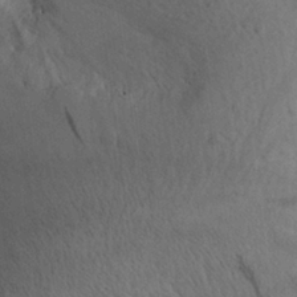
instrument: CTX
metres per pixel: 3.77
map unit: Aa
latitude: 28.8758
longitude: -145.0647
